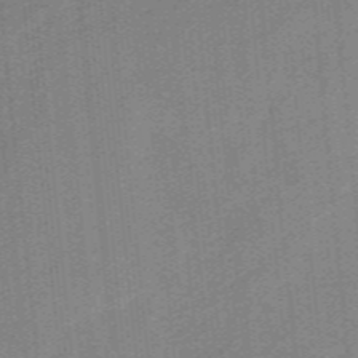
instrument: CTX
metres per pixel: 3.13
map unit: HNb
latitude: -38.6519
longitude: 53.8989
